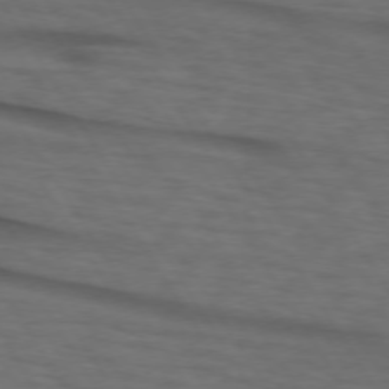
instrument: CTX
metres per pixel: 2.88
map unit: lApd
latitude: 73.1970
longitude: -74.2523
